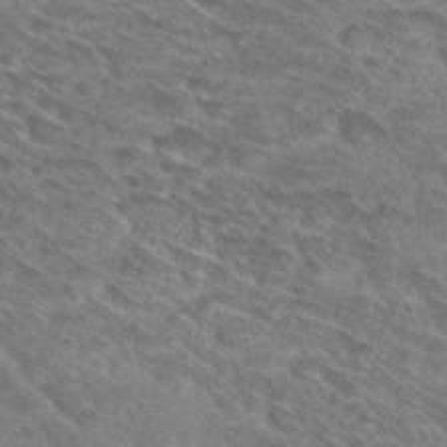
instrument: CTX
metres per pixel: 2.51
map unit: Hto
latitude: 30.6113
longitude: -45.9717
